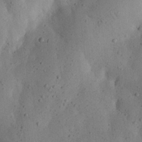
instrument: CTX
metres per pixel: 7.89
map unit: eHh
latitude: 24.6301
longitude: -70.5735
